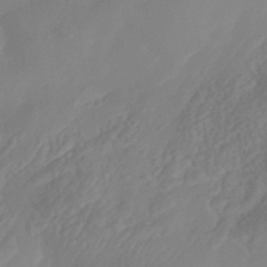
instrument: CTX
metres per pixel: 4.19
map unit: Nhe
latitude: -40.7463
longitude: -110.1389
